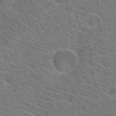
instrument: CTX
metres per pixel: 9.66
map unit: Hto
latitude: 23.1781
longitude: -39.7261
